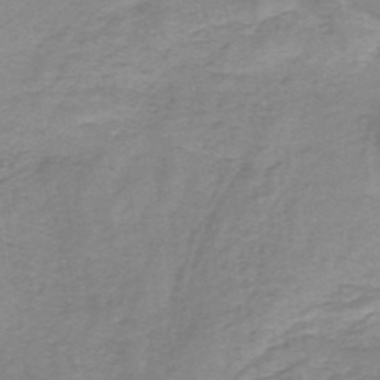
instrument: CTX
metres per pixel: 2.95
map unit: HNb
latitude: -33.8234
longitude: 60.3873
